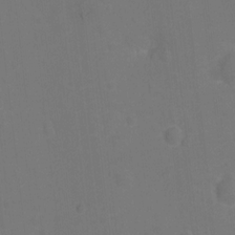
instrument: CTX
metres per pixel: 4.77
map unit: Hto
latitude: -0.9731
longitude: -34.6301
